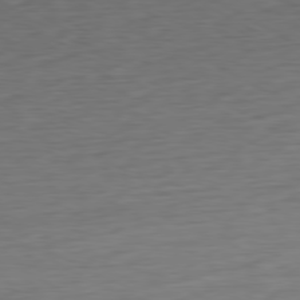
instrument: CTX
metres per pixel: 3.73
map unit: Ap
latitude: -79.7288
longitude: -57.2725
